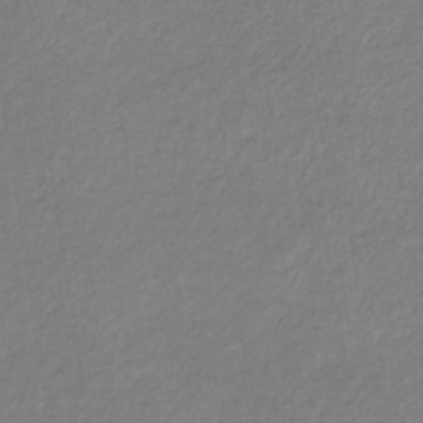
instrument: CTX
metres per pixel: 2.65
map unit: eHb
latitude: -32.8219
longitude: 70.5952
